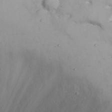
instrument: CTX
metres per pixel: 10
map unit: Nhu
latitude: 23.1781
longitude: -61.3481
